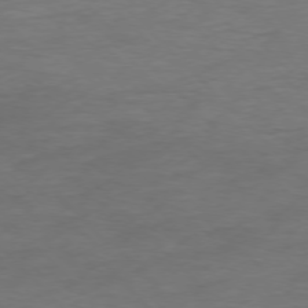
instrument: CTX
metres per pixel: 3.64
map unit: Ap
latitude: -76.8408
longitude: -71.0080
